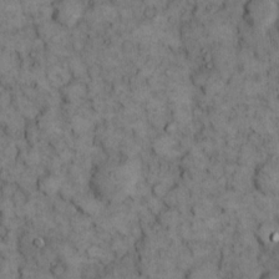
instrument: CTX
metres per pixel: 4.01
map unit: eHh
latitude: 13.1403
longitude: -64.6113
